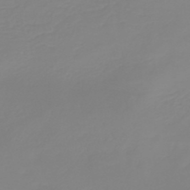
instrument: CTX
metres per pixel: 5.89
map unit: HNb
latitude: -45.1620
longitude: 55.5399
